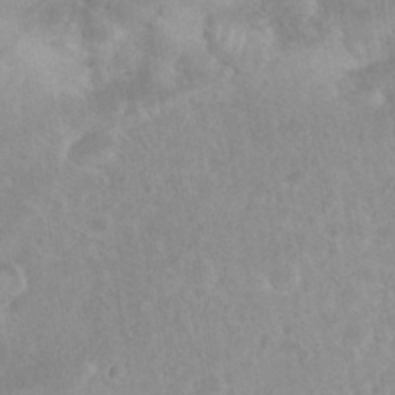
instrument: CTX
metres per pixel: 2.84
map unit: eHh
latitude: 35.5182
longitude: -62.2145
